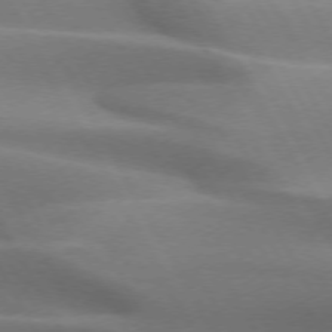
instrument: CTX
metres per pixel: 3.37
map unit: lApd
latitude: 72.9892
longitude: -51.0269
